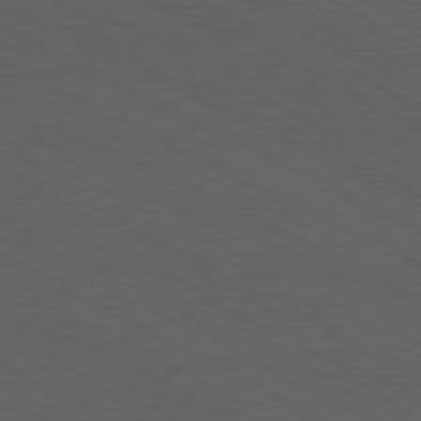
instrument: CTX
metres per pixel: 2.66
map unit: Ap
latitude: -77.4265
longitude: -75.2726
